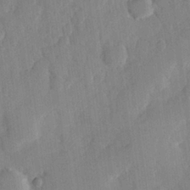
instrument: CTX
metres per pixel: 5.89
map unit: Hve
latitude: 25.9717
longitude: 148.8408
